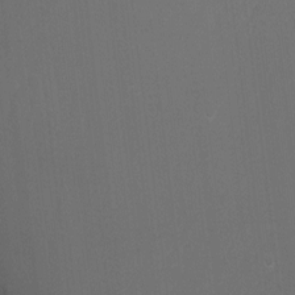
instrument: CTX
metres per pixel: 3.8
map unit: Nhu
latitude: -7.2376
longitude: -80.2522
